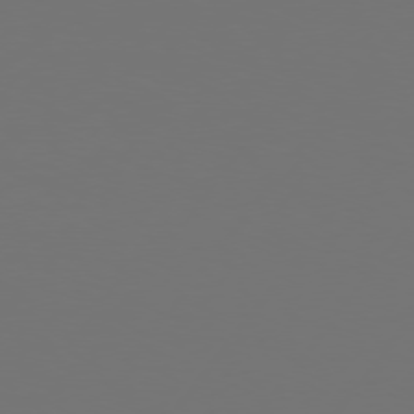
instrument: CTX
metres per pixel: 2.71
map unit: Hpe
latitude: 75.2348
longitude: -129.9717
